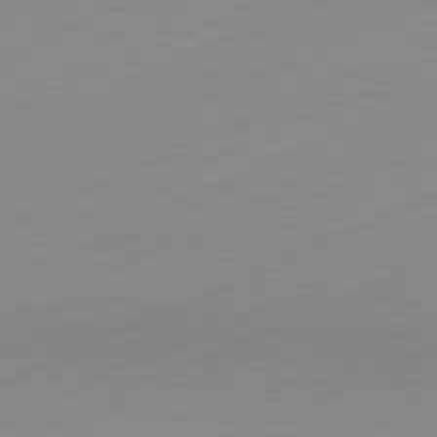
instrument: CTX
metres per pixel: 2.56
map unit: Hpe
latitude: -82.1984
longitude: 12.0283
